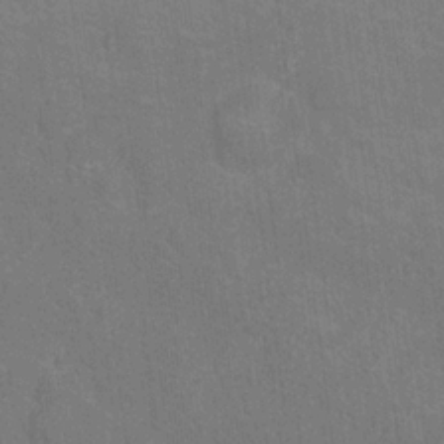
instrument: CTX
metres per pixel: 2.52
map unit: Nhu
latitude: 17.1403
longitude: -33.9528
